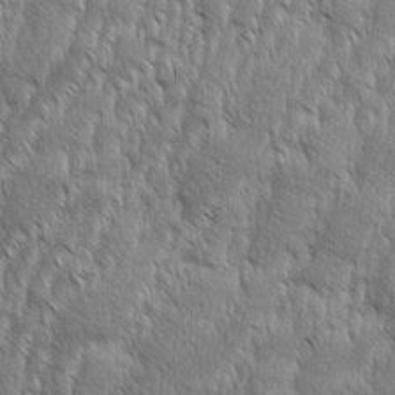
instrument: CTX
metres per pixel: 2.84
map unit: Aa
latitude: 8.4223
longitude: -130.1011
